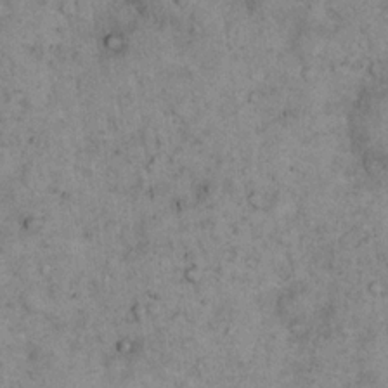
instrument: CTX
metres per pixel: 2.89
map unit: eHh
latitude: 17.4049
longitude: -62.1389
